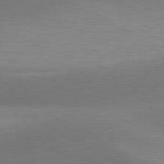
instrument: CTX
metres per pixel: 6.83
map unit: lApd
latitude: 81.0080
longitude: 127.8800
